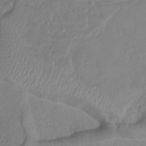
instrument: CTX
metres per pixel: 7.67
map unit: Htu
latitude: 3.5749
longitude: -21.4994
